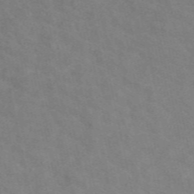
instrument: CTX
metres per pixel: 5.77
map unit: eAb
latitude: 50.4223
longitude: 117.8800
